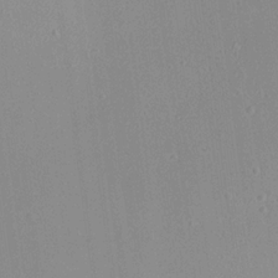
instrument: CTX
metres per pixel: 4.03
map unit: Aa
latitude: 18.7246
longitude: -140.6868
